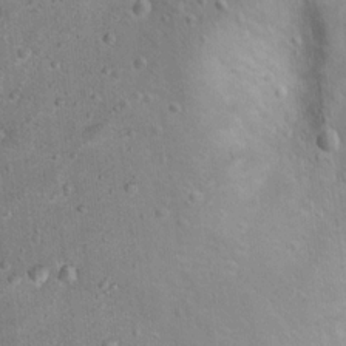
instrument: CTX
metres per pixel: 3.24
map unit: Nhu
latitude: 17.6883
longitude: -29.4615
